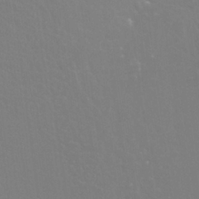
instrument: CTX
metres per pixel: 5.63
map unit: Nhu
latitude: 24.7813
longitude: -53.9150
